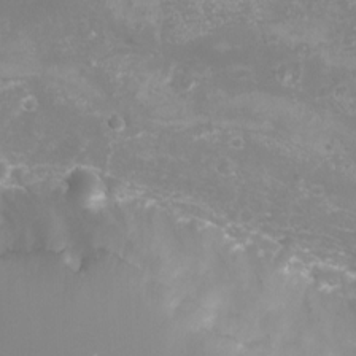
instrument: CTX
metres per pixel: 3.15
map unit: eHh
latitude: -7.2754
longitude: -76.9324
